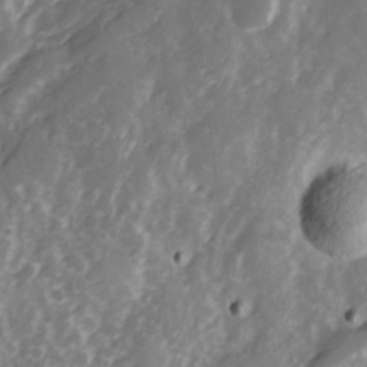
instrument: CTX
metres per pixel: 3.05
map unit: Ave
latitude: 13.0081
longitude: -103.3481
